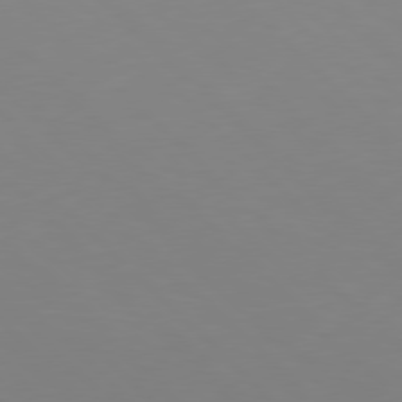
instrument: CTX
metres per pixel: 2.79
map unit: Hpe
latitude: 77.5182
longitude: -167.8961
